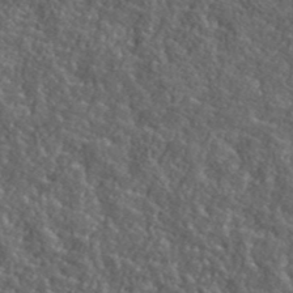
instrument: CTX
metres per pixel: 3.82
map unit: ANa
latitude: 40.3467
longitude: -89.4616
